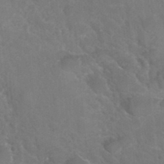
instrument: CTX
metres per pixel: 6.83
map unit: Hto
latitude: 36.2145
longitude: -46.8002
